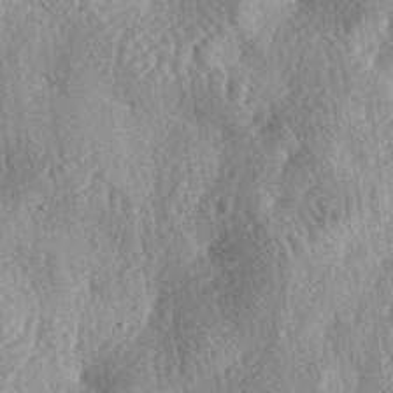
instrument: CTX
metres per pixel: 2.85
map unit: lAa
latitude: -4.2550
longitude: -126.1956
